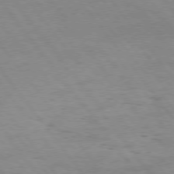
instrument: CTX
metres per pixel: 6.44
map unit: Hpe
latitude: 75.2915
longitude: -140.9702
